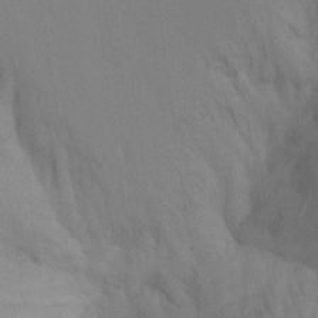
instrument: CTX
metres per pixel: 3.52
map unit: Ht
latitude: -8.3306
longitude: -30.8002
